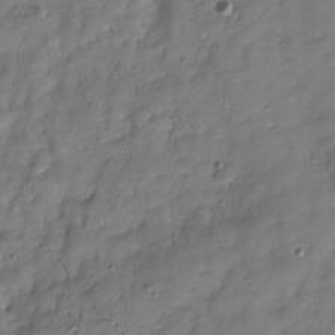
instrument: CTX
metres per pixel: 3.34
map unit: Hve
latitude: -29.7667
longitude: 94.5762
